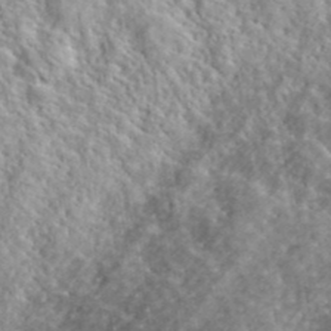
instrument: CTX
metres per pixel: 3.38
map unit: lHvf
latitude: 40.7057
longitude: -89.2159
